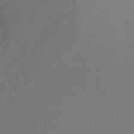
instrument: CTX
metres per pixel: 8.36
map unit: Nhu
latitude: -7.8989
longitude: -44.1011
